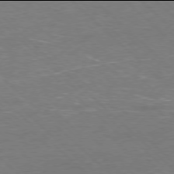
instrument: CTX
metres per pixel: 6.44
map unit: Hpe
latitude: -78.0094
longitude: 15.3132
